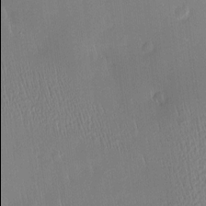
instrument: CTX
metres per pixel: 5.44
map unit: Htu
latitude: -5.0108
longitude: 174.0094
